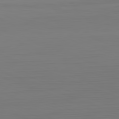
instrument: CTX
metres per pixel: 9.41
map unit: Hpe
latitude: -82.2739
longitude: 7.9178
